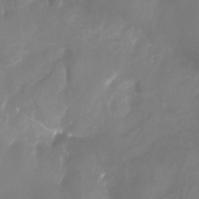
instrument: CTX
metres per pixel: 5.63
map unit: Nhu
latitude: -27.4832
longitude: -71.6316
